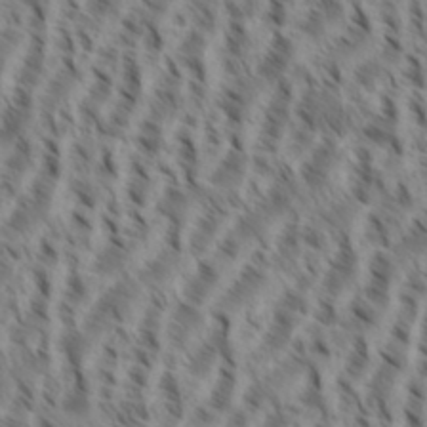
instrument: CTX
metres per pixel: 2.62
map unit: eHh
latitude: 35.2537
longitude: -138.4979
